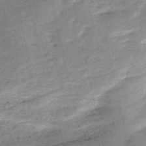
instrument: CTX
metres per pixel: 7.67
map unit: HNb
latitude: -53.4643
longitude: -40.4601
